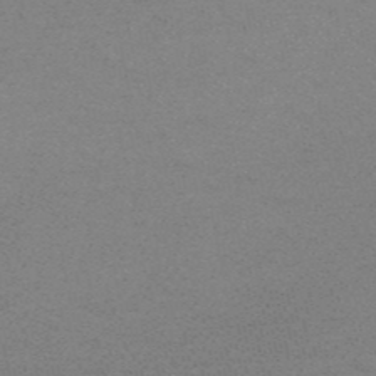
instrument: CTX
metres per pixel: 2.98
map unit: HNb
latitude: -52.5384
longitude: -43.7639
